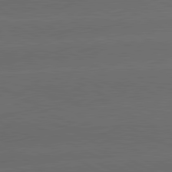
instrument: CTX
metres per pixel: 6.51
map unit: lApd
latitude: 81.1970
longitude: -147.3482
